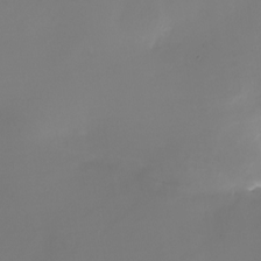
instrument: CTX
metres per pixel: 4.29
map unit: Nhu
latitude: -25.4643
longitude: -71.5371
